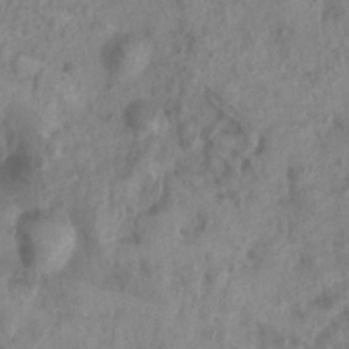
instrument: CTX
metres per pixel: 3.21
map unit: Nhu
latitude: 7.6127
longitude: -22.1578
